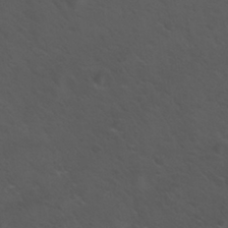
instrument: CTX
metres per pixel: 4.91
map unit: Nhu
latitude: 29.3104
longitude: -50.4790
